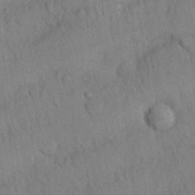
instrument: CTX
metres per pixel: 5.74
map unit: Nhu
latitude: 27.3671
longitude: -69.9339
